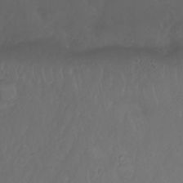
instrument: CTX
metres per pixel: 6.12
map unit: Nhu
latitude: 22.9703
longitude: -65.8394
